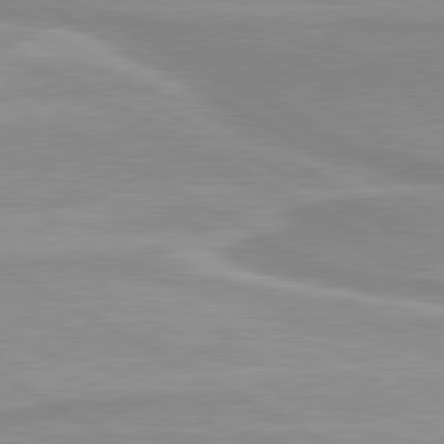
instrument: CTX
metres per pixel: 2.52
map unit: lApd
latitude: 80.2145
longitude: 171.0864
